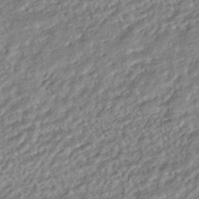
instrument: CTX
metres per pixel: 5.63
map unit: HNhu
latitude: -44.6707
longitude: 103.9367
